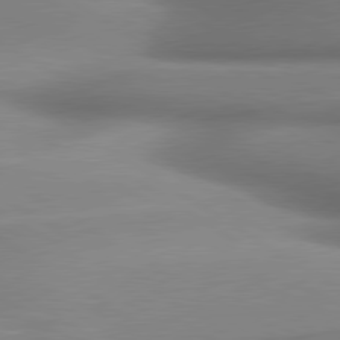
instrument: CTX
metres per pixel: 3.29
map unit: lApd
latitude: 79.9339
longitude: 179.4076
